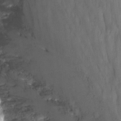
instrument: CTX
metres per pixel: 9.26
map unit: Nhu
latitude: -13.9178
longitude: -54.6868
